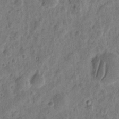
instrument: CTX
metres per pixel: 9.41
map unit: eHh
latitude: 9.5938
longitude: -74.0255
